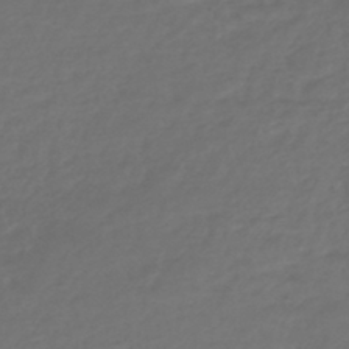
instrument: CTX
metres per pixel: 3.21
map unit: lHb
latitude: -43.9556
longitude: 70.8975
